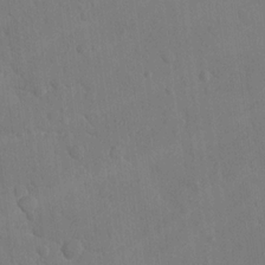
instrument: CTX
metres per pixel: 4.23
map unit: lAvf
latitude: -9.1809
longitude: -120.2334
